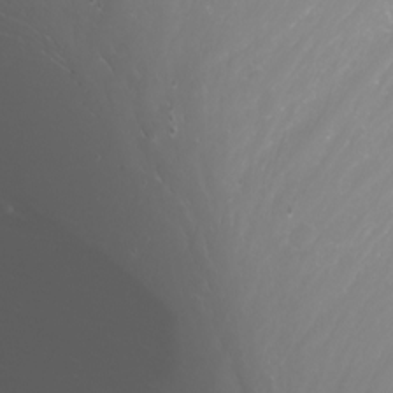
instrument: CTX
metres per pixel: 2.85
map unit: Nhu
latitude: -11.8989
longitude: -62.7624
